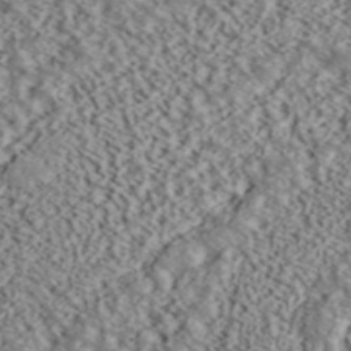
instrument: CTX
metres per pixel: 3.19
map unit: ANa
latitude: 40.3656
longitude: 30.1606
